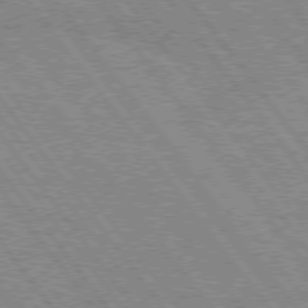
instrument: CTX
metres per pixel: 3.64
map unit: Hpe
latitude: 75.3104
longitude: -149.2915
